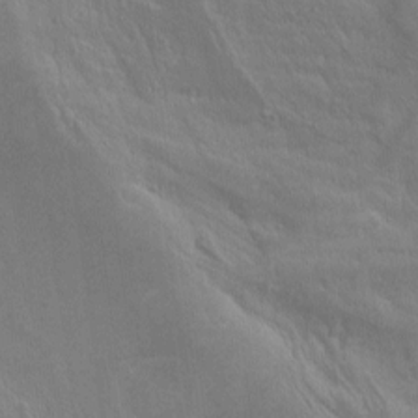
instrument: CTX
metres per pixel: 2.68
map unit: Ht
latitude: 0.8002
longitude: -44.6490
